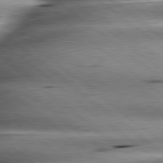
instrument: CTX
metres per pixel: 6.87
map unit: lApd
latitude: 79.8017
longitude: -139.9339
